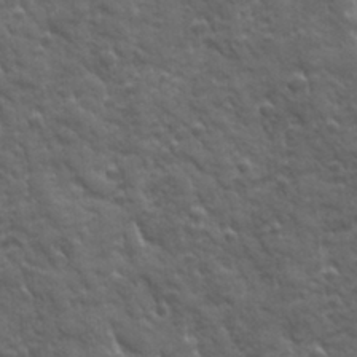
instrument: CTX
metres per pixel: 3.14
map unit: Ave
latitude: 19.4615
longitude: -133.5938
